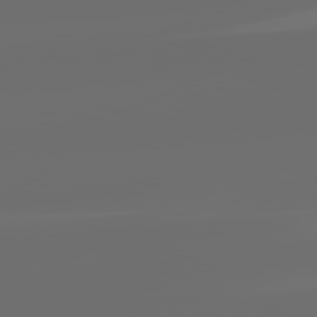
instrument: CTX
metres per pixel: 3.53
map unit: lApd
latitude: 82.3089
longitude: -152.1767
